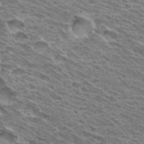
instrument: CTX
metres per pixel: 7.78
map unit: Hto
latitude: 32.8569
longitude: -40.5167
